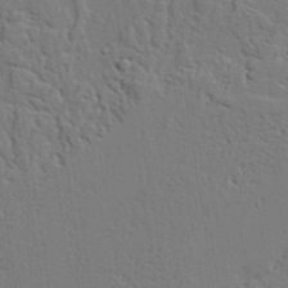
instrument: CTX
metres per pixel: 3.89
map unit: lAvf
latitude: 23.5371
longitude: -110.4034
